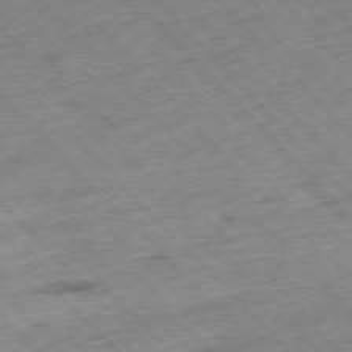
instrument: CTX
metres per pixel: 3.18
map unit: Hpe
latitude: -76.8030
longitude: -15.8962
